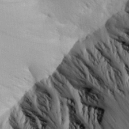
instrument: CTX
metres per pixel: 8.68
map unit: Aa
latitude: 29.8394
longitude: -137.9906
